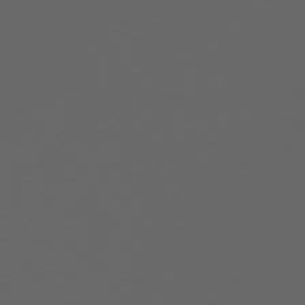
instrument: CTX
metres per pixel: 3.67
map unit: Hpe
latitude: 76.6679
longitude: -138.8380
